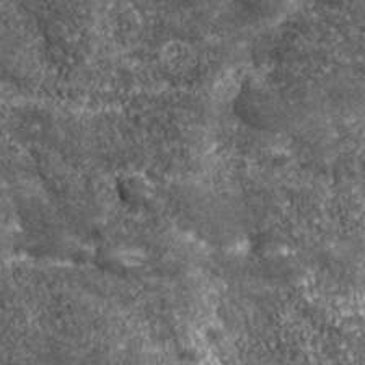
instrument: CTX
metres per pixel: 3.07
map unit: eHh
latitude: 43.0836
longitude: -89.7450
